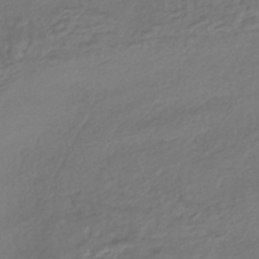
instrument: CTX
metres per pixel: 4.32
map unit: HNhu
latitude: -45.0109
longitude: 95.1809
